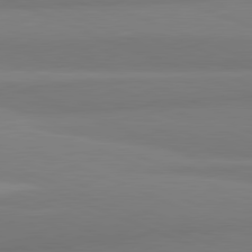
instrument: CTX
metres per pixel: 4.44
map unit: lApd
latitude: 81.9528
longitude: 177.2754
